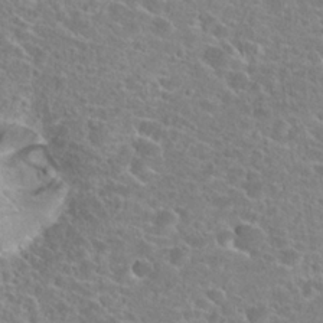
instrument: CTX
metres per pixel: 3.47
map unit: Hto
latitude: 24.1199
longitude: -45.7638
